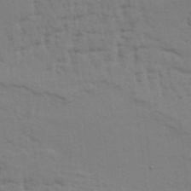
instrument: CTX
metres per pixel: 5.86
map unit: Aa
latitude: 32.8758
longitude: -135.7260
